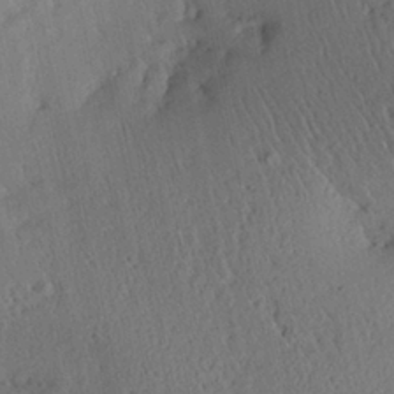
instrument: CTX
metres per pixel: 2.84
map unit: Aa
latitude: 27.7639
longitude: -134.9136
